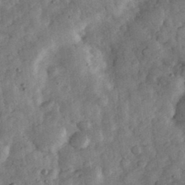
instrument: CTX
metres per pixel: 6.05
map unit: eHh
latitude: 34.7624
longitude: -69.2726
